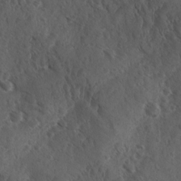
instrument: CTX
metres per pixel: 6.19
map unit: Ave
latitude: -10.0850
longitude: -119.1970
